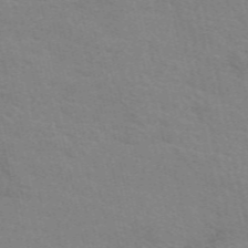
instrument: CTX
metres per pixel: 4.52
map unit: eAb
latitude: 50.9702
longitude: 111.4832
